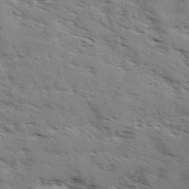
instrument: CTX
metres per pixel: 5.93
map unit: Ave
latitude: 1.3292
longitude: -110.8191
